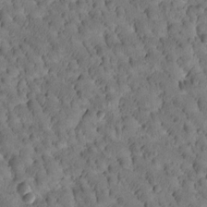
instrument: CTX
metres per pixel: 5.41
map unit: Htu
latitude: -2.8219
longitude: 171.8800
